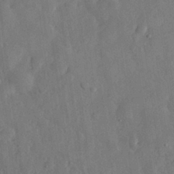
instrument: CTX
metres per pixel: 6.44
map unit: eHh
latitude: 31.2537
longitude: -78.1956
